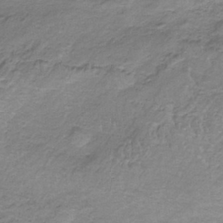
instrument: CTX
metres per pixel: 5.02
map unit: HNb
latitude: -34.9353
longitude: 57.9556
